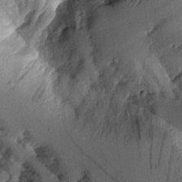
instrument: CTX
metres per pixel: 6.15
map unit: Aa
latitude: 10.9514
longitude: -128.0633
